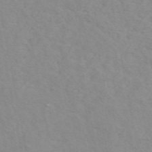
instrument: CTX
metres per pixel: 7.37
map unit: ANa
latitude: 49.8583
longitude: -72.8758
